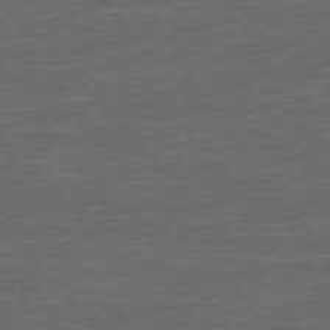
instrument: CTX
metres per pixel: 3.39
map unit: Ap
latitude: -75.9556
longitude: -93.2915
